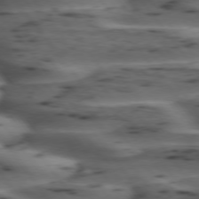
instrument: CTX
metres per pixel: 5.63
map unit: lApd
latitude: 74.9514
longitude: -70.1011
